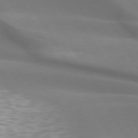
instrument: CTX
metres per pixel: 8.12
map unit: lApd
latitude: 73.2726
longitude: -49.7828
